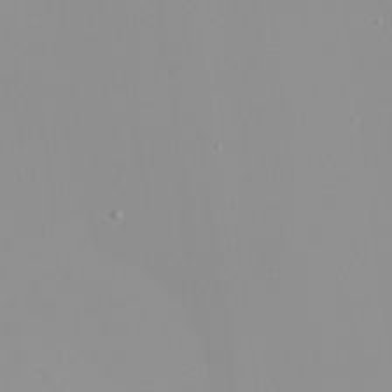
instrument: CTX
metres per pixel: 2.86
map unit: Nhu
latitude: -0.0283
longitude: -76.1766
